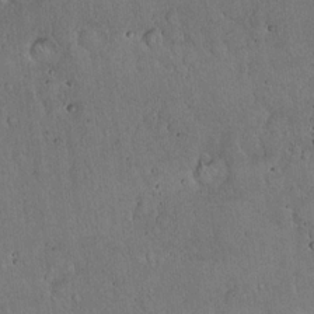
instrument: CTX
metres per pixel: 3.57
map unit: Hto
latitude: 16.7246
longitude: -59.7072
